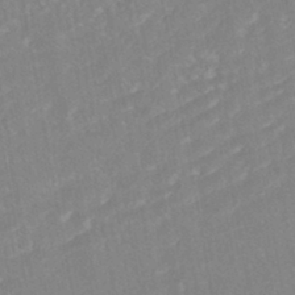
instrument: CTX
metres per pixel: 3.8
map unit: ANa
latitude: -44.5574
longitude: 104.2361
